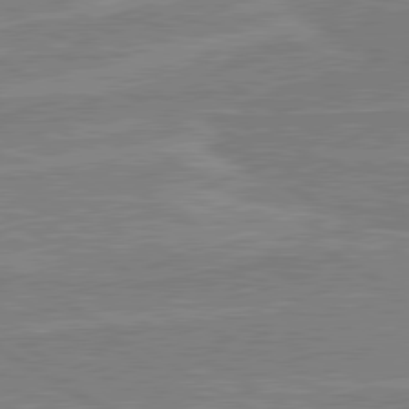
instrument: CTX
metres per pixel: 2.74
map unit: lApd
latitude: 80.4223
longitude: 169.6910
